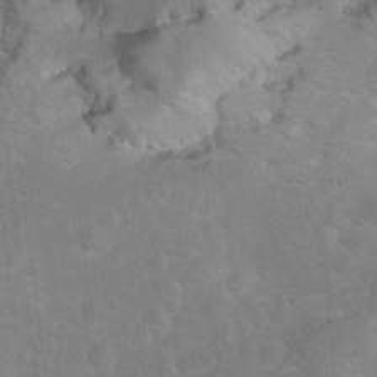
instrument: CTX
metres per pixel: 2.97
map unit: Hto
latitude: 8.3090
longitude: -30.4412
